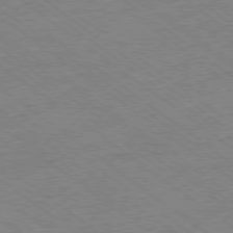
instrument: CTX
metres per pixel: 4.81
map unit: Hpe
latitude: -79.1242
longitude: -14.8380
